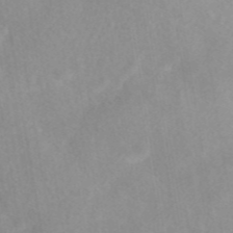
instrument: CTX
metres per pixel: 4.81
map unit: eAb
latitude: 45.3104
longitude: 126.8408
